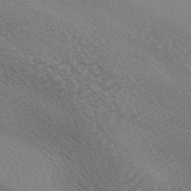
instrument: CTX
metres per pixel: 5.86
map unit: lAa
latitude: -3.6721
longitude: -125.7638
